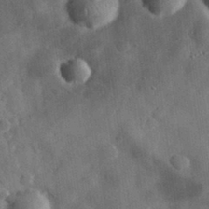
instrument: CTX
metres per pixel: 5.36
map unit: eHh
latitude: 30.5357
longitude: -71.9906
